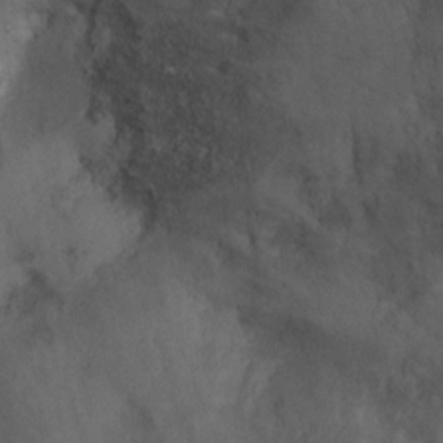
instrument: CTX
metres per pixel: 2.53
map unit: Ht
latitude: 2.1578
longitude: -25.9906
